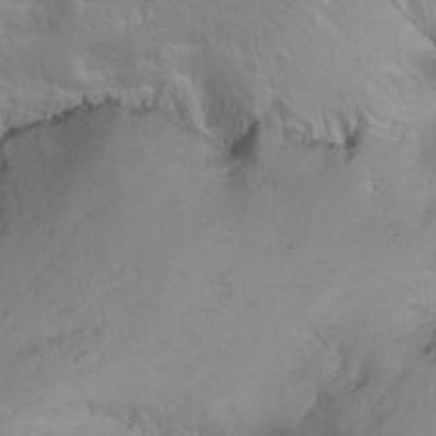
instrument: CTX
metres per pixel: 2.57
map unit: Nhu
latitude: -7.3887
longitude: -65.0080
